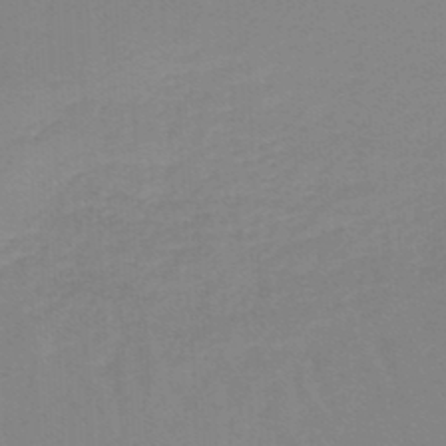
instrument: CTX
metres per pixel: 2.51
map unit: lHb
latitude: -46.2928
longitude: 64.0661
